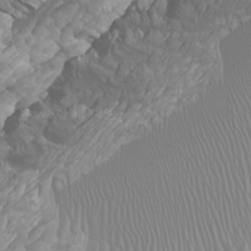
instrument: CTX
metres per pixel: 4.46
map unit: Htu
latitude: -5.6910
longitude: -75.8772
